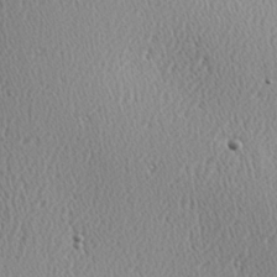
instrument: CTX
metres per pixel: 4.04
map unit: Hve
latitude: 2.7246
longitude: -124.5167
